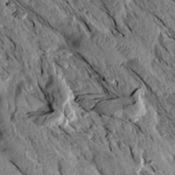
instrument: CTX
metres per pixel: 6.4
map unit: Aa
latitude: 14.4601
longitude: -146.9892
